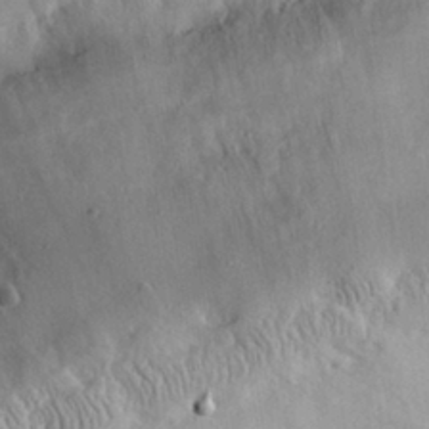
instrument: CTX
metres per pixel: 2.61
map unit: eHh
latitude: 30.0822
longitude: -74.4412
